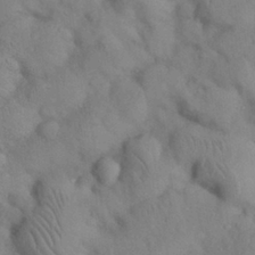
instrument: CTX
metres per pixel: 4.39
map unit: Nhu
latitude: 26.9514
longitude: -70.9891
